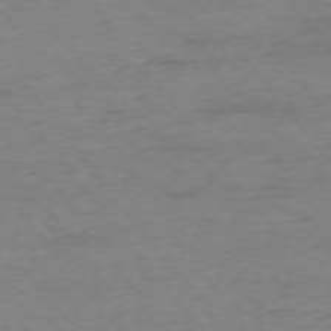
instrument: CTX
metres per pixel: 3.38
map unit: Ap
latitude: -75.2565
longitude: -84.4601
